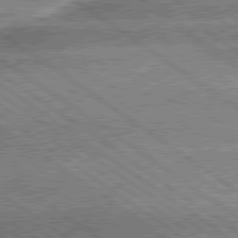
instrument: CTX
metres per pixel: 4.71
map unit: lApd
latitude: 79.7261
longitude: -135.5749
